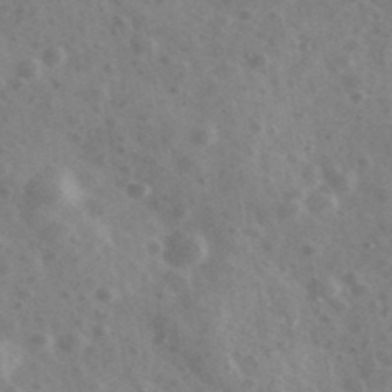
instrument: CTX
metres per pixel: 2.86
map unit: Ave
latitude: 38.8191
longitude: -106.9325
